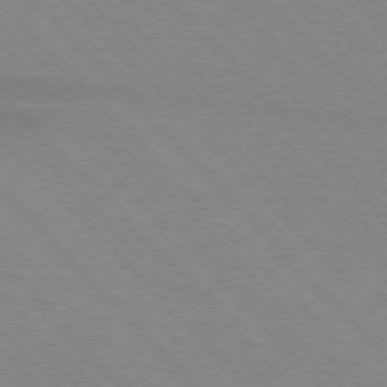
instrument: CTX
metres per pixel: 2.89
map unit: lApd
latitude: 76.1389
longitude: -85.4049
